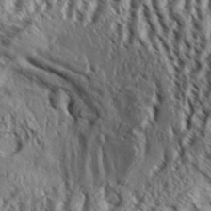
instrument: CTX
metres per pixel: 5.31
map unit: Aa
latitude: 33.1781
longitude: -136.9514
